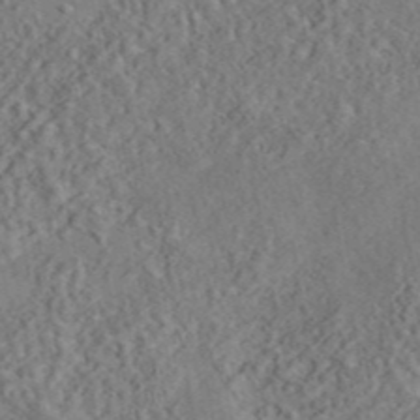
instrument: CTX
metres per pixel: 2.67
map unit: eAb
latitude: 43.3293
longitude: 116.0849
